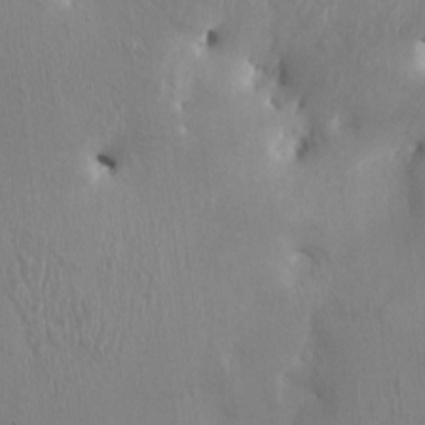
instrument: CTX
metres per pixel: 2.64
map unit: HNhu
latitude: 3.4615
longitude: -6.6679
